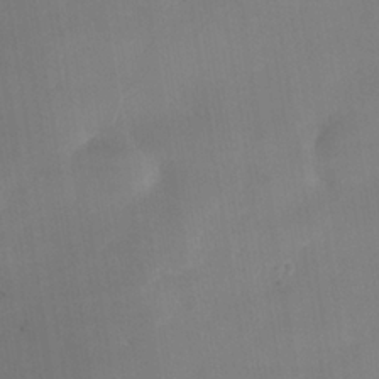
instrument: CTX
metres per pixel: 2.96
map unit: Nhe
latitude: -37.3509
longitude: -118.1011
